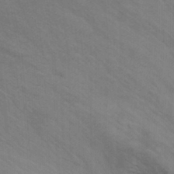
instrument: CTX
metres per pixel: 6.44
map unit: Nhu
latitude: -8.7652
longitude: -48.2145
